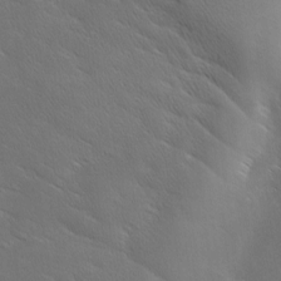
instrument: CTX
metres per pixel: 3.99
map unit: Ave
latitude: 0.9324
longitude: -114.4412
